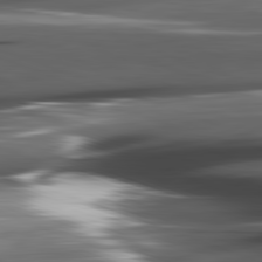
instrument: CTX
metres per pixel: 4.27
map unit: lApd
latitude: 82.1766
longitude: -144.0255
